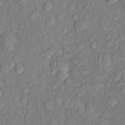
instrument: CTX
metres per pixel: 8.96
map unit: Nhu
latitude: 1.1970
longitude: -14.2523
